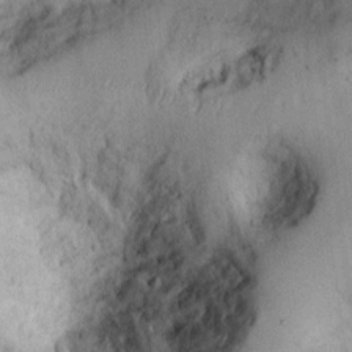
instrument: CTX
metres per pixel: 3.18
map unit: Ht
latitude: 8.1011
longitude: -75.3671
